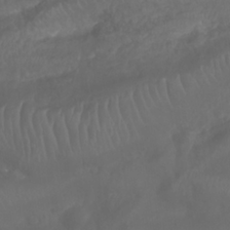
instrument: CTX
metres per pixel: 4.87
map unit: Nhu
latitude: 26.1389
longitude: -62.7247
